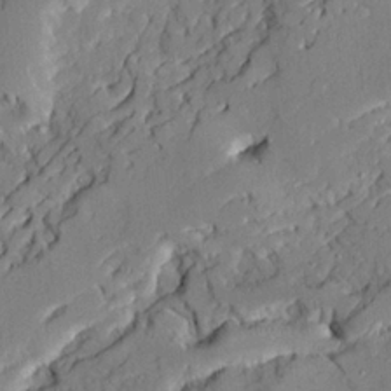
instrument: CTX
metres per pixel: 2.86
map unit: Ave
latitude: 22.0822
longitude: -129.8016
